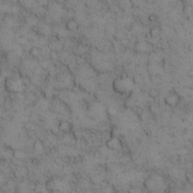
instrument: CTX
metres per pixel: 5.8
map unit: eHh
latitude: 14.2523
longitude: -63.5749
